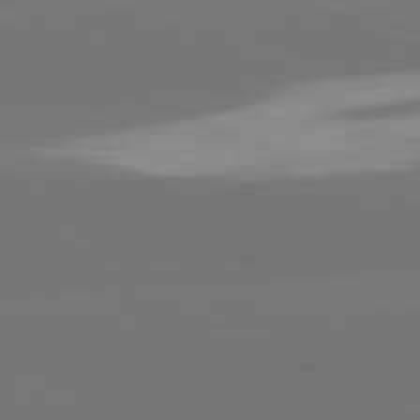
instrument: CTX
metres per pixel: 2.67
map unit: lApd
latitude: 81.3859
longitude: -147.9151
